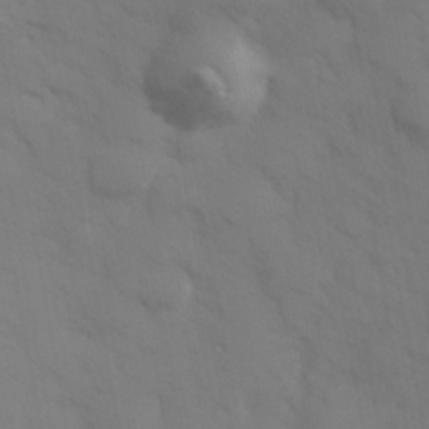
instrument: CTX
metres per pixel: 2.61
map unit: Hve
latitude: 33.0081
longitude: 150.5385
